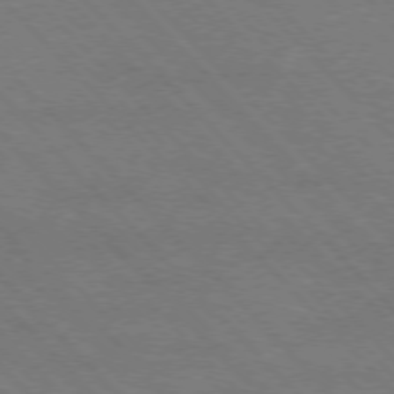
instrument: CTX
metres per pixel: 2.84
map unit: Hpe
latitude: -77.2565
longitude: -12.6680
